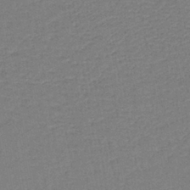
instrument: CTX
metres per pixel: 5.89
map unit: lHb
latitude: -39.1620
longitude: 58.5384
